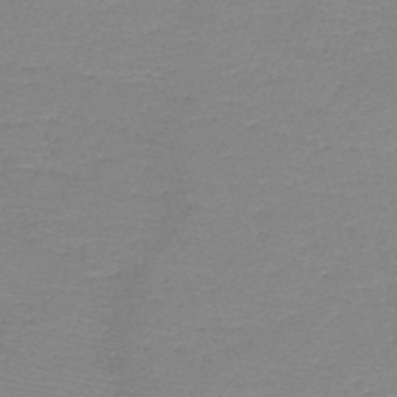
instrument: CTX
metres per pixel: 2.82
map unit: HNb
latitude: -48.8786
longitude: -42.2523
